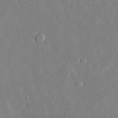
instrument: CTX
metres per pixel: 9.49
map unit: lHvf
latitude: 33.3104
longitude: -91.3860
